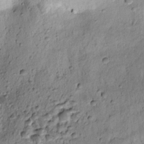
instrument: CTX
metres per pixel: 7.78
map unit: lAvf
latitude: 8.1200
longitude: 165.0109
